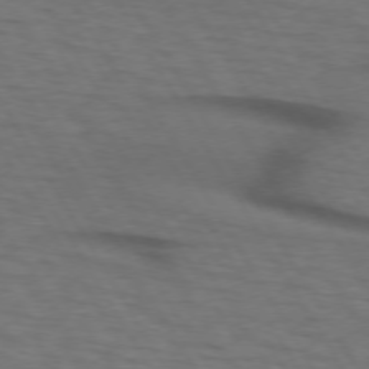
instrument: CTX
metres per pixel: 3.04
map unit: lApd
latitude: 73.3104
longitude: -73.7072
